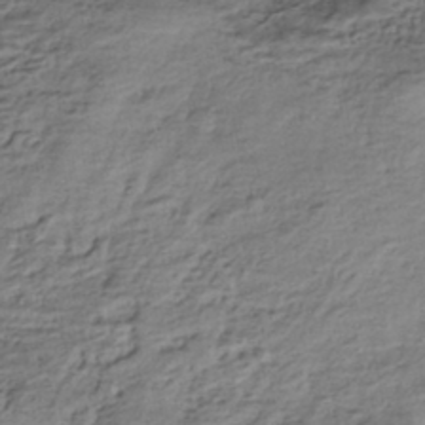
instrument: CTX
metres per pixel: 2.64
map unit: HNhu
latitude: -42.8974
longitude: 103.6911
